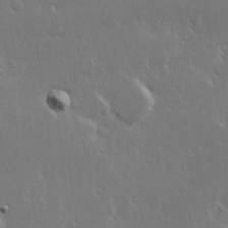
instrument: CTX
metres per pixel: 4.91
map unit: Hve
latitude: 23.8394
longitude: 145.6533
